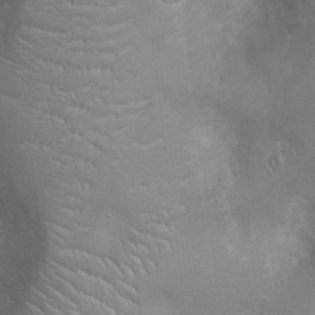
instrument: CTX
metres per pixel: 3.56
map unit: Ht
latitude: -4.3684
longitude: -15.5560
